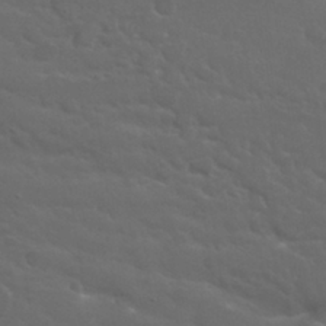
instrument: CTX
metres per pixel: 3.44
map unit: Nhu
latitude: 29.7827
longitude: -50.7435
